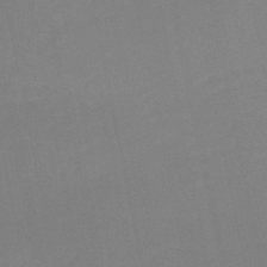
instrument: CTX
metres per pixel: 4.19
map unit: HNb
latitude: -51.0108
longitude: -52.4601
